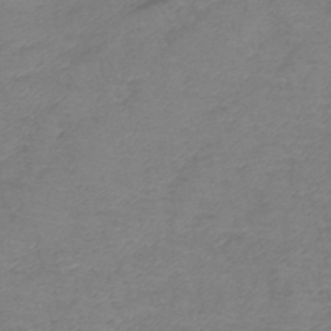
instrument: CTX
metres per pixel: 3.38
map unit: lHb
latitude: -41.8800
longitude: 78.7652
